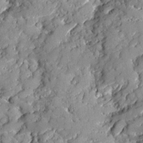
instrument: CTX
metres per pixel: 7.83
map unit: Ave
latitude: 18.9702
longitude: -129.3293
